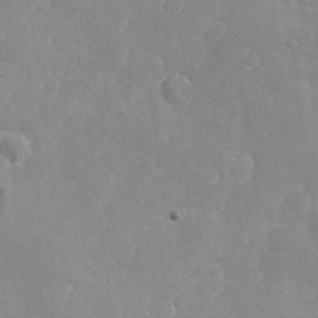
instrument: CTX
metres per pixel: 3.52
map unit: Ave
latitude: -8.8975
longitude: -117.4993
